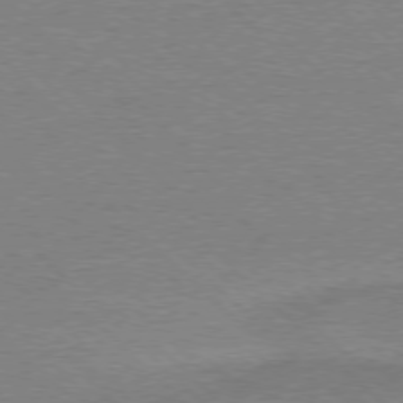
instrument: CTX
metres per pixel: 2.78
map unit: Ap
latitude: -78.3306
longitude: -62.6680
